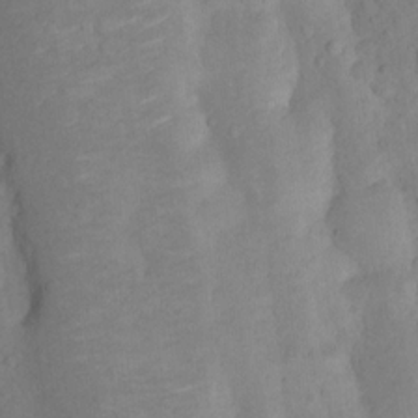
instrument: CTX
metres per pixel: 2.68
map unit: Nhu
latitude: 8.3656
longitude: -22.7624
